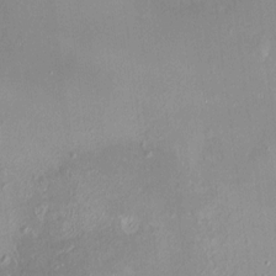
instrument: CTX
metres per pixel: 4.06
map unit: HNhu
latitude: 5.7261
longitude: 7.7666
